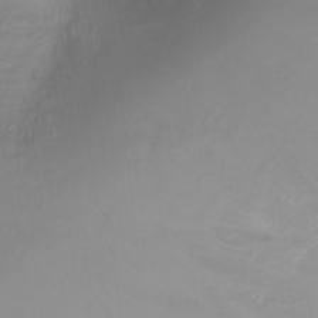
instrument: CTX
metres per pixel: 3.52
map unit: Ht
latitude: -8.1228
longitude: -27.2537
